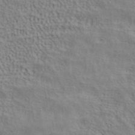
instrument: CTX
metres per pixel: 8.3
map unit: ANa
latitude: 38.7246
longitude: 28.9164
